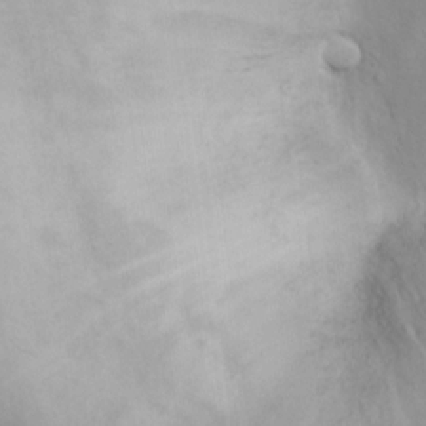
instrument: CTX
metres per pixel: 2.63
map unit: eHh
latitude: 15.2537
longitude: -71.6127
